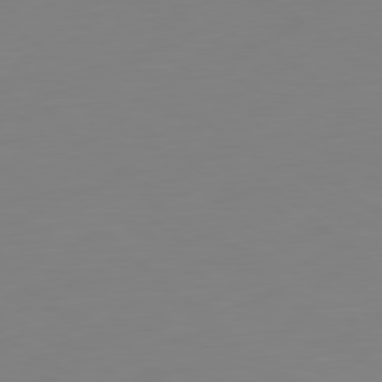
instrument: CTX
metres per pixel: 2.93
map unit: Hpe
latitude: 78.8569
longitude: -141.4426
